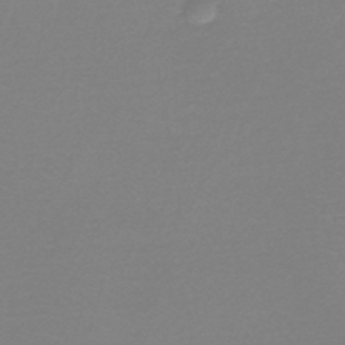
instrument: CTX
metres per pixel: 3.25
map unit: HNb
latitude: -45.8611
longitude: -42.0633
